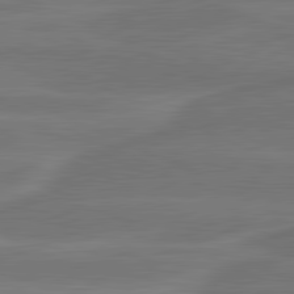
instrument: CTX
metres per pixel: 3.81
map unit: lApd
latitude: 81.6694
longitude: -135.8016
